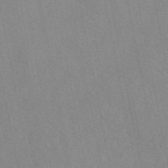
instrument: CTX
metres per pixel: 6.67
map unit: eAb
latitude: 48.8002
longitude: 106.7275
